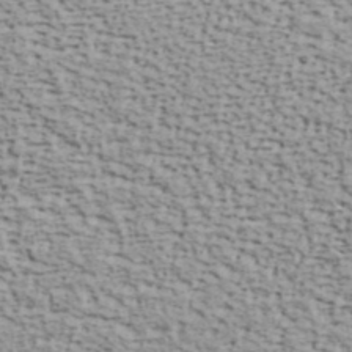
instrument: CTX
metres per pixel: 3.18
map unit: ANa
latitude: 41.1214
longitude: 29.6722
